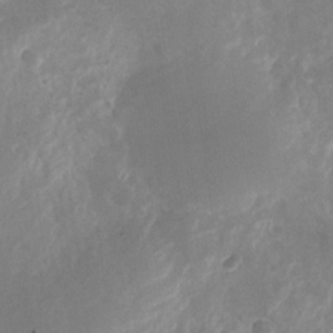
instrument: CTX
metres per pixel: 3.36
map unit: Nhu
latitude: -25.8800
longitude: -70.7246
